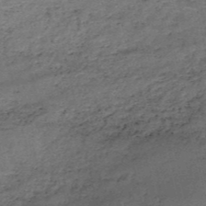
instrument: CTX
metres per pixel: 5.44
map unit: HNb
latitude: -50.8030
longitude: -40.8946
